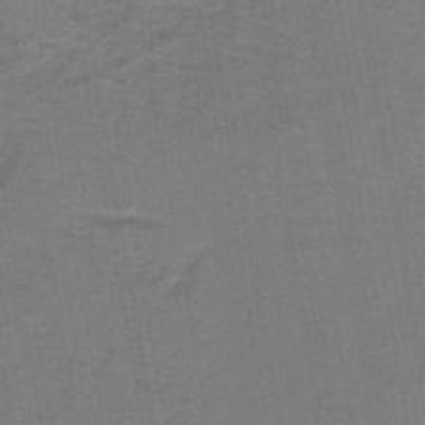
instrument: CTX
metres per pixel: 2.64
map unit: HNb
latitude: -37.0108
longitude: 51.9745
